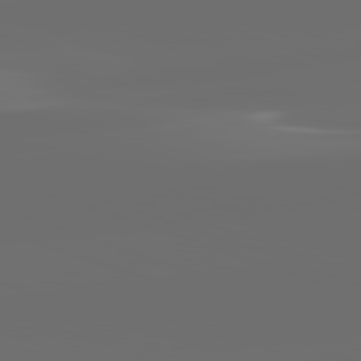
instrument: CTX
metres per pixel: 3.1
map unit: lApd
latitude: 82.2711
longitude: -152.7058
